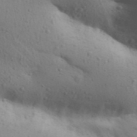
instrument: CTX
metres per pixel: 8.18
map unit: Aa
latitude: 30.6491
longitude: -146.4601
